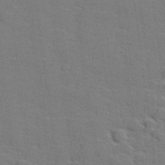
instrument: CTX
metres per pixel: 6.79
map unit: lHvf
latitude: 25.4804
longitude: 142.4440
